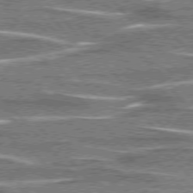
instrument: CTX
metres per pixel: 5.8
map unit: lApd
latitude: 76.4790
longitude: -80.7246
